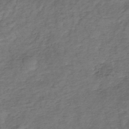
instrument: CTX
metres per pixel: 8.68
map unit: lHb
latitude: -35.7478
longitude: 69.7855
